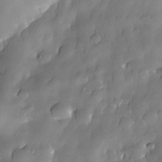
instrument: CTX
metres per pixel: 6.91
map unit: Nhe
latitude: -30.2928
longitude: -140.3656
